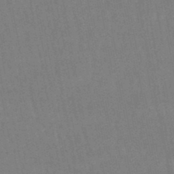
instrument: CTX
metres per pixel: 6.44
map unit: eHb
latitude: -46.7274
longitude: 78.8408
